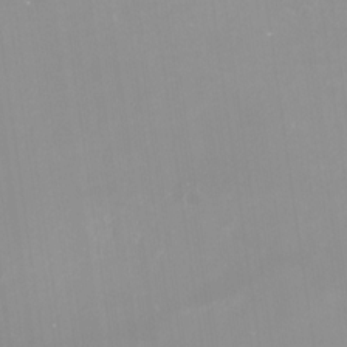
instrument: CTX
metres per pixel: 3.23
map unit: Nhu
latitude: -30.0472
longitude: -78.2901
